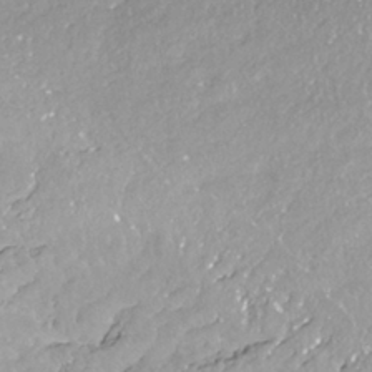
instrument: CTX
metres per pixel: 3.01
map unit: ANa
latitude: -38.6330
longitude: 97.4266
